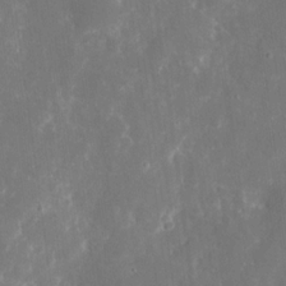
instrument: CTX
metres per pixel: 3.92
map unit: eHh
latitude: 8.7813
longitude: -70.9514
